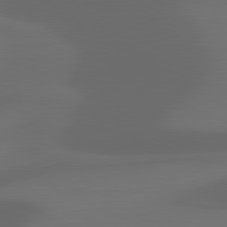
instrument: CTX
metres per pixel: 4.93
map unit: lApd
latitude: 81.2348
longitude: 123.0298
